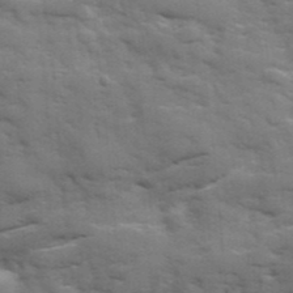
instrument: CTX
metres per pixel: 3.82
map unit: Ave
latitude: 18.7624
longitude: -129.8961
